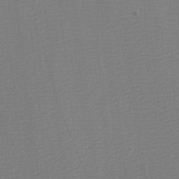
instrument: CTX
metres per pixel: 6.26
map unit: eHh
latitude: -3.9745
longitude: -86.0633
